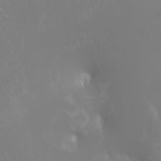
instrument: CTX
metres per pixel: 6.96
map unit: Htu
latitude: -4.6329
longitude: -89.6505
